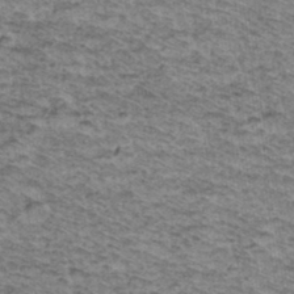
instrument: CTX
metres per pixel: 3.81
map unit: Hto
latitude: 37.6127
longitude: -46.4223
